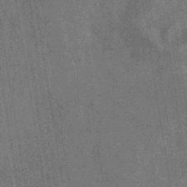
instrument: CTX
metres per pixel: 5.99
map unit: lHb
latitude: -40.0661
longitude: 75.3699
